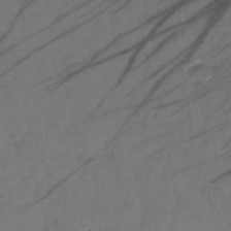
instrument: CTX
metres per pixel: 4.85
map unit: lHb
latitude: -40.9919
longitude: 78.0661
